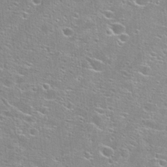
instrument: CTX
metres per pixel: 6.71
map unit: Hto
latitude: 25.1592
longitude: -44.3278
